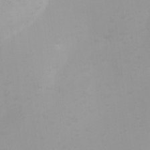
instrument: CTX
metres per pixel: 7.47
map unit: Ht
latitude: 3.8961
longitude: -22.8947
